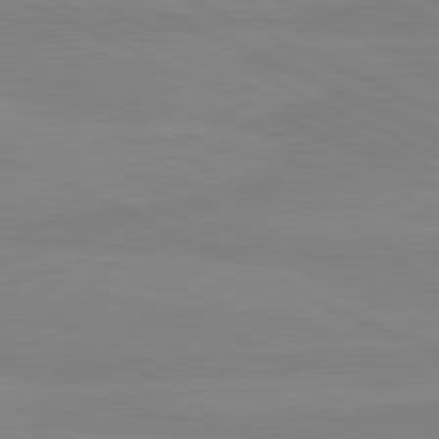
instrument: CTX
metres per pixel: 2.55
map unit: lApd
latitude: 81.1214
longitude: -178.5357
